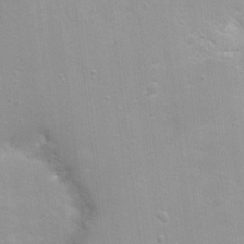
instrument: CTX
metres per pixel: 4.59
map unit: Nhu
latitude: 1.5182
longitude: -16.7057
